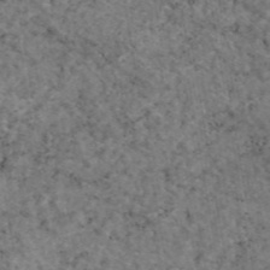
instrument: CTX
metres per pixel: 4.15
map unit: eAb
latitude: 46.2712
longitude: 117.8233
